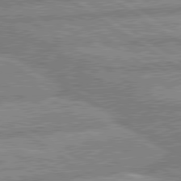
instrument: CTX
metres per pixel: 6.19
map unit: lApd
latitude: 80.1956
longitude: -169.4427
